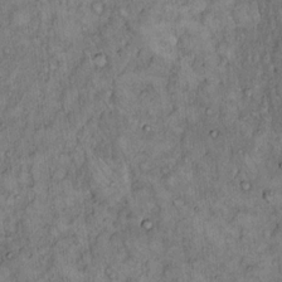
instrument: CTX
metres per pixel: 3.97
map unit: Hto
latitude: 14.2901
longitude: -57.5182
